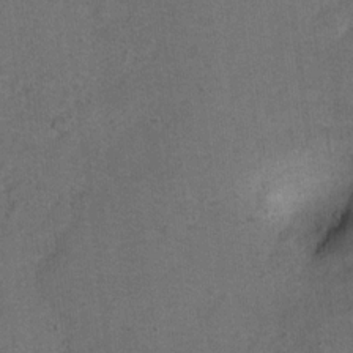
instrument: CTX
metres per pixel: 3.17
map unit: Hto
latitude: 8.0633
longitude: -36.4223
